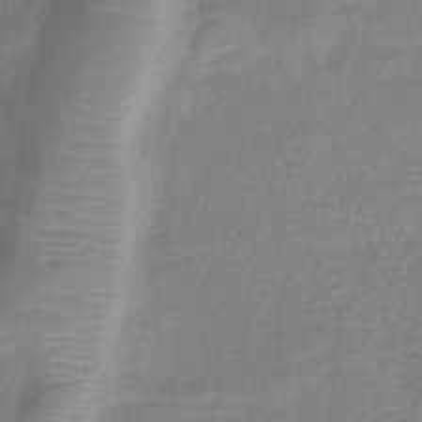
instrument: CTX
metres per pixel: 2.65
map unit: lHb
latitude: -41.0108
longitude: 78.9352
